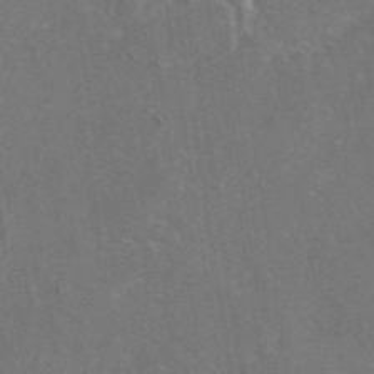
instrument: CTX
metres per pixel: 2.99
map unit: eAb
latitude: 46.7624
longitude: 111.4454
